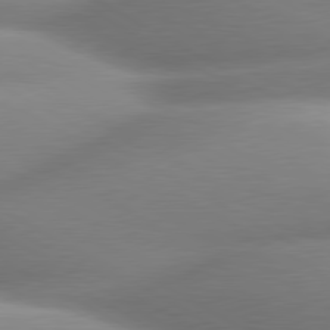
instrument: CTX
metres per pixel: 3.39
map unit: lApd
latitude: 80.1011
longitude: -158.1578
